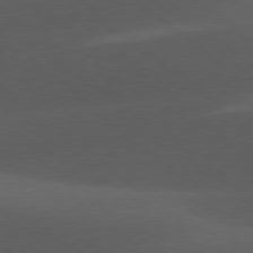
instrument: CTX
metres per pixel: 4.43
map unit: lApd
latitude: 78.1011
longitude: -55.7449
